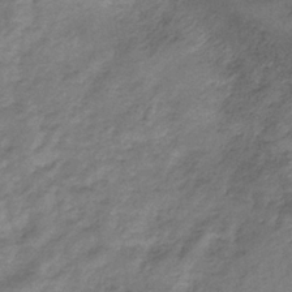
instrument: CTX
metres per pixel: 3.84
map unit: HNb
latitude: -32.7652
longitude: 59.2564
